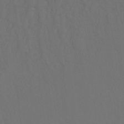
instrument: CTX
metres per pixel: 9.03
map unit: Hto
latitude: -10.2551
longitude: -37.3482
